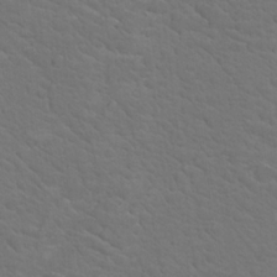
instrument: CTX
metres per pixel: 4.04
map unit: Nhu
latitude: 17.9339
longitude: -33.4993
